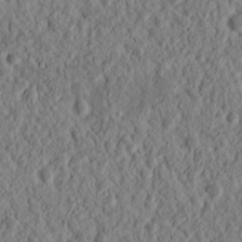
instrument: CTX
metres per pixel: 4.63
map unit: Nhu
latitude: 14.6869
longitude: -73.0081
